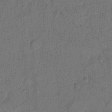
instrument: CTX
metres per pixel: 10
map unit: Hto
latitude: 8.4223
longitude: -61.5371
